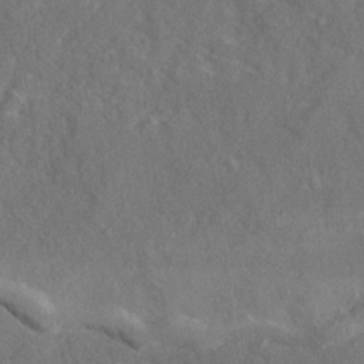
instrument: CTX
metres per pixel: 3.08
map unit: Ave
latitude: 20.4979
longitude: -130.3279
